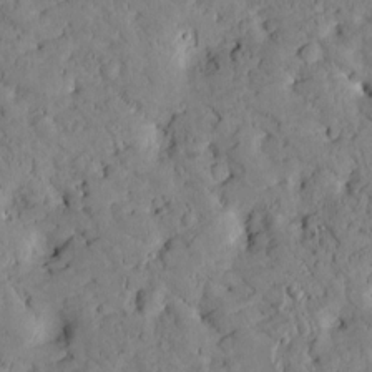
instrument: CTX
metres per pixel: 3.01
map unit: Htu
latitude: -2.8596
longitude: 174.5951
